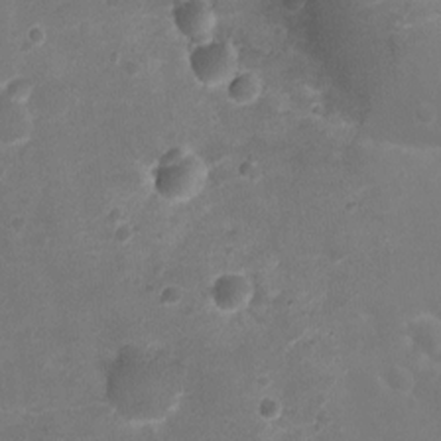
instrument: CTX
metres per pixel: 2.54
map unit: Ht
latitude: -3.4076
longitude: -19.2537
